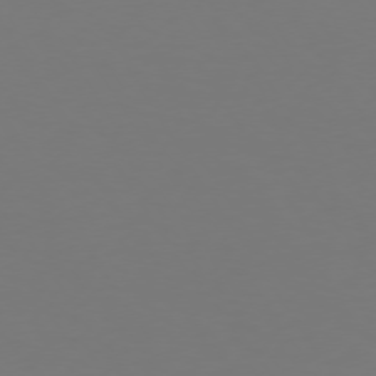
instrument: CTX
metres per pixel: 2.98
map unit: Hpe
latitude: 73.2159
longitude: -122.5357
